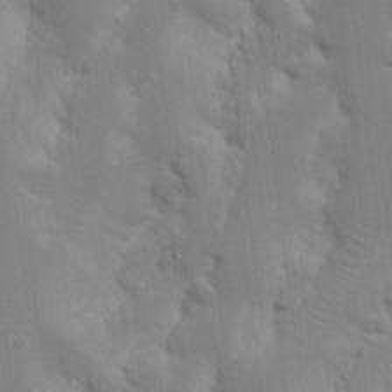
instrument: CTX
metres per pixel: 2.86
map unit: Nhu
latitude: 18.2144
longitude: -73.7828
